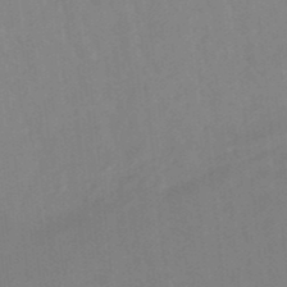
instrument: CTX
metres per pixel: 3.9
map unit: lHb
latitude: -48.2362
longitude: 81.1620
